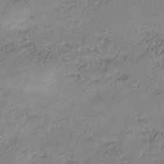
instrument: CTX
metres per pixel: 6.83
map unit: HNhu
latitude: -40.8408
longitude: 106.9164
